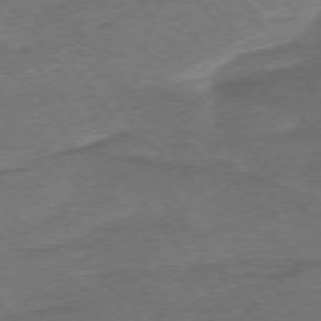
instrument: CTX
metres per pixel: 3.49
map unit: Ap
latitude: -74.5196
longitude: -79.2726
